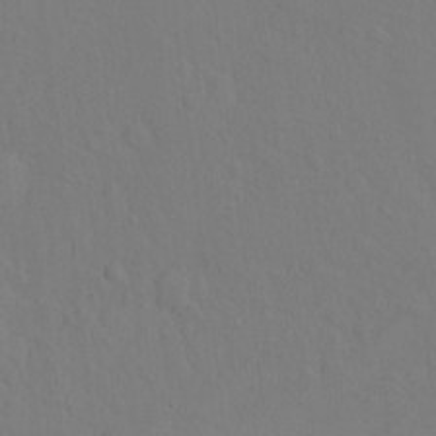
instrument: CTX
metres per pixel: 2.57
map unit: Hto
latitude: -8.2550
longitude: -43.7639
